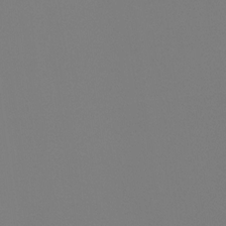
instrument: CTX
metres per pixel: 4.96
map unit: Ht
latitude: -4.3684
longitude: -61.2537
